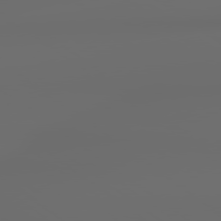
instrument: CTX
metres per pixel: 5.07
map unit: lApd
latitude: 79.1781
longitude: -138.8569
